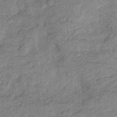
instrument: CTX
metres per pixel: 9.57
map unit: Nhu
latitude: 9.3482
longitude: -24.8380
